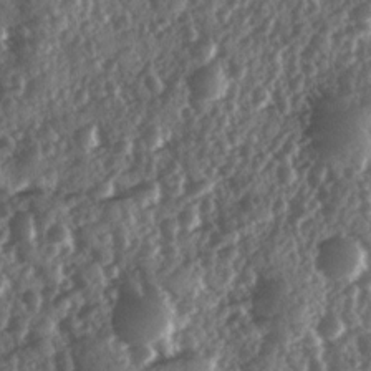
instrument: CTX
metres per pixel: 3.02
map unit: Ave
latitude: 10.9703
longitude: -103.1403
